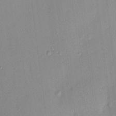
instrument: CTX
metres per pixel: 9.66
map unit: HNhu
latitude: 11.9150
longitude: 9.1809
